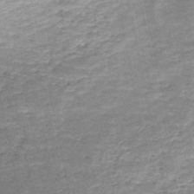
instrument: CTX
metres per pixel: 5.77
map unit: HNb
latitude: -50.8975
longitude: -41.1214
